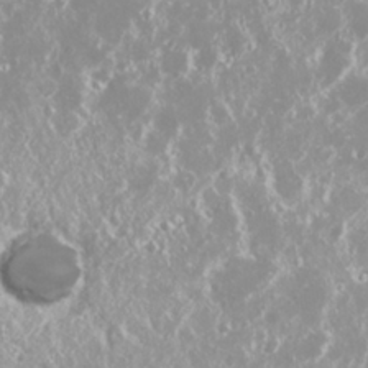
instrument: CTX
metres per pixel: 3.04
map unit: Nhu
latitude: 26.8002
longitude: -60.3467
